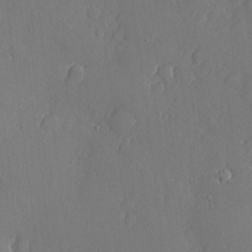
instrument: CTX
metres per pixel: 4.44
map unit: eHh
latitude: 5.3859
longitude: -75.1970
